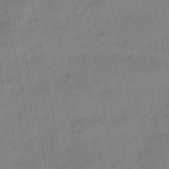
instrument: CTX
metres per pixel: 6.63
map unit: lHb
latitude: -48.5952
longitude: 80.2740
